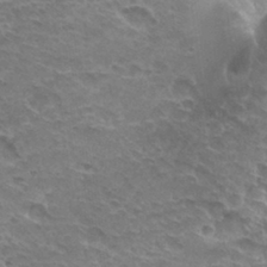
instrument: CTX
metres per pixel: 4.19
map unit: Hto
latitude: 30.2334
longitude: -42.3089
